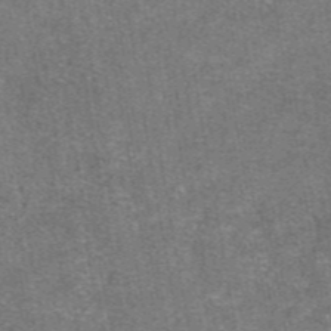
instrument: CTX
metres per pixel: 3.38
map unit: eAb
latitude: 47.1781
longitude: 102.9542
